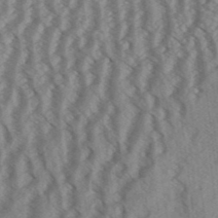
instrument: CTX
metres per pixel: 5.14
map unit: Aa
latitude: 31.4994
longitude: -138.9325
